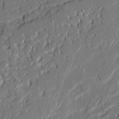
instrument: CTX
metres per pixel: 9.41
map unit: Ave
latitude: 19.8016
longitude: -128.2144
